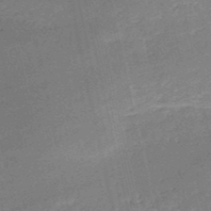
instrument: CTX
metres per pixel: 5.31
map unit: HNb
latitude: -51.4454
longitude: -41.0458
